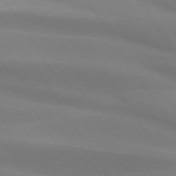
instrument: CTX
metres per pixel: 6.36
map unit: lApd
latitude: 73.8773
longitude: -49.1592
